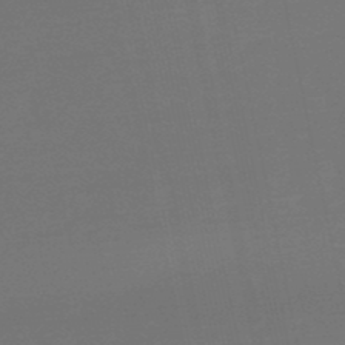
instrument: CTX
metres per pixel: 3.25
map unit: eHb
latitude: -50.3495
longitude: 78.1794
